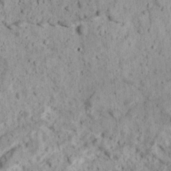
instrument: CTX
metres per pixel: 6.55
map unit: Ave
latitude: 18.1200
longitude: -134.3278
